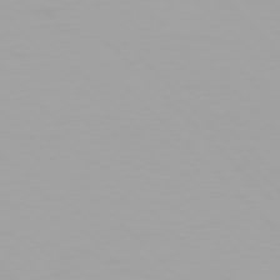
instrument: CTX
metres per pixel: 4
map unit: Hpe
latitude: 77.2348
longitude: -172.9702
